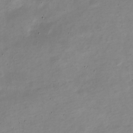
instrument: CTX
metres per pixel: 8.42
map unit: Nve
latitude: -22.2929
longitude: 105.1431
